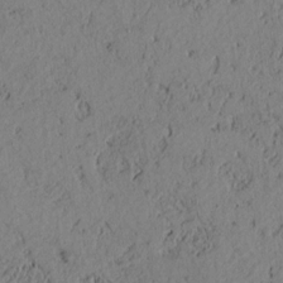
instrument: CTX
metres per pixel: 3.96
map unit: lAvf
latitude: 7.9717
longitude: 164.4629
